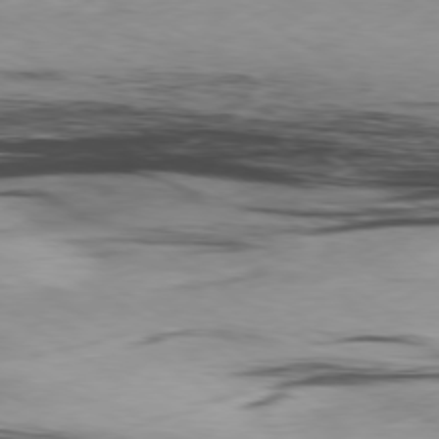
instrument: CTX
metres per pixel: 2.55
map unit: Ap
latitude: -79.5021
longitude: -72.0255
